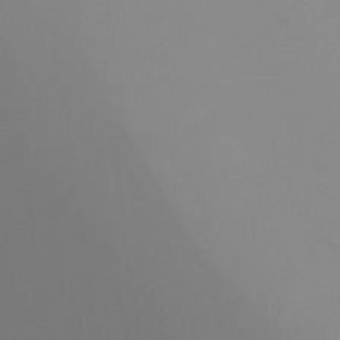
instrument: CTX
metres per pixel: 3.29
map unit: Htu
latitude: -14.7652
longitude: -48.2334
